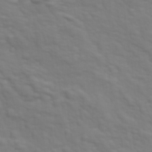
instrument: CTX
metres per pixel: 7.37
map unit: Ave
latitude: 18.5356
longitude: -133.8772
